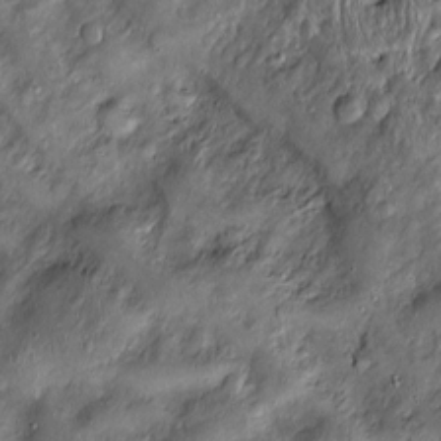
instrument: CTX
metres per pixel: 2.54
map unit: Htu
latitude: -6.7085
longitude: 159.6911
